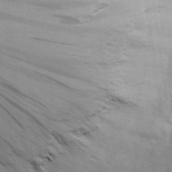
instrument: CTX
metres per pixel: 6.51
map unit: eHh
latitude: 27.6505
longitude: -75.4804
